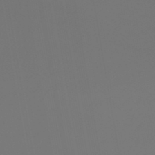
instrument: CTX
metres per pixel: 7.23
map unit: lHb
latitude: -47.5210
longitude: 71.2943
